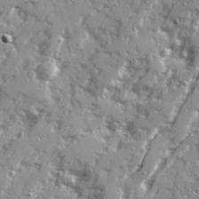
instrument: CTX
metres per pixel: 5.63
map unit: Ave
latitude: 21.3293
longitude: -131.1781
